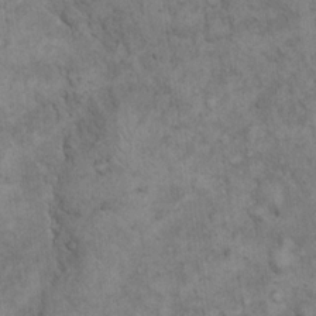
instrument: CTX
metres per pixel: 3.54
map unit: Hto
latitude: 18.3089
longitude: -61.0836
